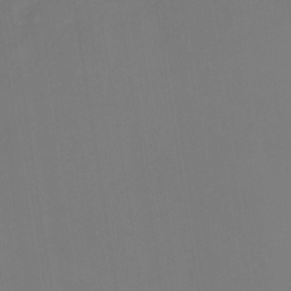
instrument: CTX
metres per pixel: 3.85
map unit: Nhu
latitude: -13.5588
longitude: -51.8205
